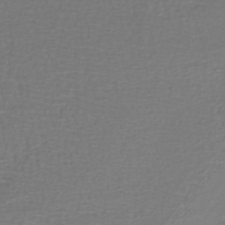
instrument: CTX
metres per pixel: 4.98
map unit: lHb
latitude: -42.7085
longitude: 64.9731
